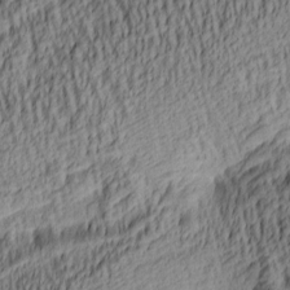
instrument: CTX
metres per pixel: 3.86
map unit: lAa
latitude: 5.1781
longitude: -115.6315
